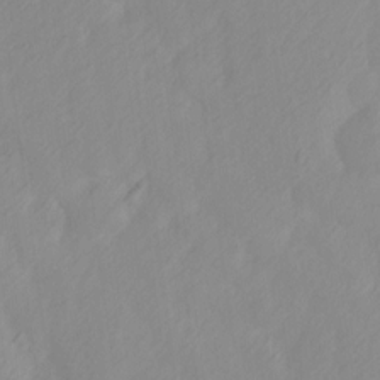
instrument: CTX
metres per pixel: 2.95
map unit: Ave
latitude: 13.6316
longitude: -105.8017
